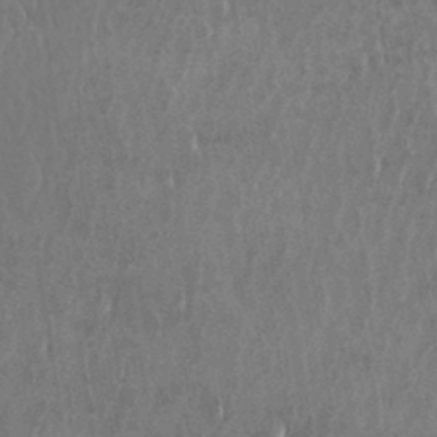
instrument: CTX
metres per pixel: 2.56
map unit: eHh
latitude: 33.4615
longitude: -132.8191
